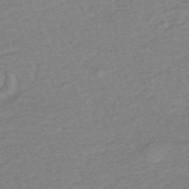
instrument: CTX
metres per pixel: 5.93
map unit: lHb
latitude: -35.6911
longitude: 69.2376
